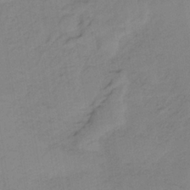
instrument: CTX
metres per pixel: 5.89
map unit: HNb
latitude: -35.3510
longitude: 56.8975
